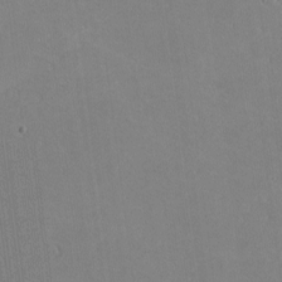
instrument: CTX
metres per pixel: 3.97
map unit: lHvf
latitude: -11.1431
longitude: -104.3090
